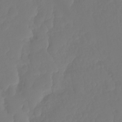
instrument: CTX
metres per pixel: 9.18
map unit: Ht
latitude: -14.3873
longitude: -57.1025
